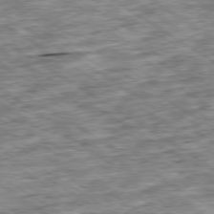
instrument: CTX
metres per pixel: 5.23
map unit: Ap
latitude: -79.6910
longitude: -74.6491
